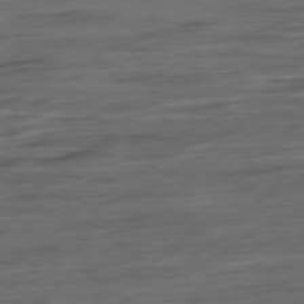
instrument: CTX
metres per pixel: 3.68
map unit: Hpe
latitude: -79.2565
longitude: -19.9150
